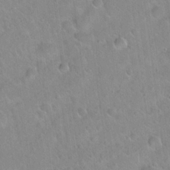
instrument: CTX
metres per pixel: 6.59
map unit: Hto
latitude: 20.7813
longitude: -52.4223
